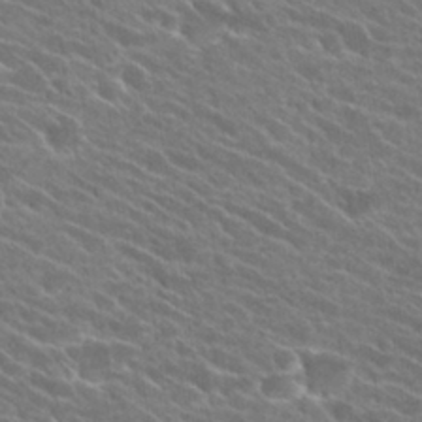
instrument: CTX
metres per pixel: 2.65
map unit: Hto
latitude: 25.6127
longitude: -41.5560
